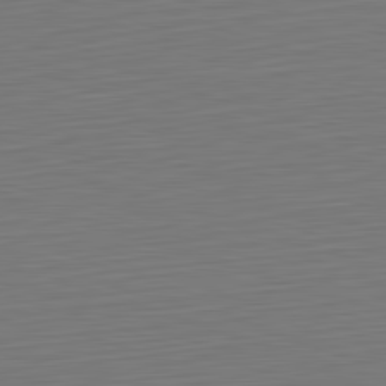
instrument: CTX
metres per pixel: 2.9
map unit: Hpe
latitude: -82.5007
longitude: 11.6911
